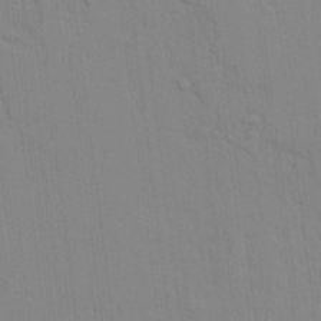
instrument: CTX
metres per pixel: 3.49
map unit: lAvf
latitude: 24.2900
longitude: -111.8772
